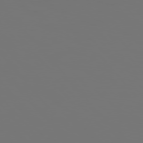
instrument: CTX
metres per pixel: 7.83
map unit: Hpe
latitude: 76.2711
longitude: -139.6505
